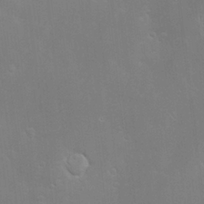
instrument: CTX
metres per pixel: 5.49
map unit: Hve
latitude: -10.7652
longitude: 174.2550
